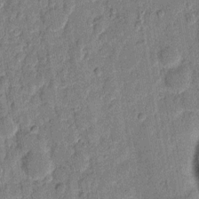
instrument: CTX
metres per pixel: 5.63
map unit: eHh
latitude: 9.2537
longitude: -66.3467
